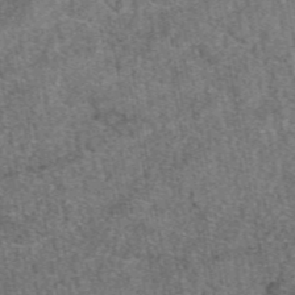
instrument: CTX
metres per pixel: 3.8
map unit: eAb
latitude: 48.0822
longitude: 108.9920
